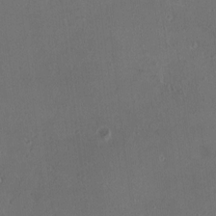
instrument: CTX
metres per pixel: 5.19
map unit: HNhu
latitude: 7.8961
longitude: 11.2943
